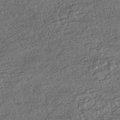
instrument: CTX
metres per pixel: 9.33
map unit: ANa
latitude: -43.4643
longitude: 108.1795
